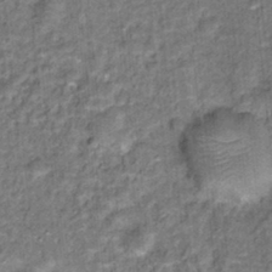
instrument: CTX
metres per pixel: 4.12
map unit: Hto
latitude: 15.6505
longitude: -36.1578
